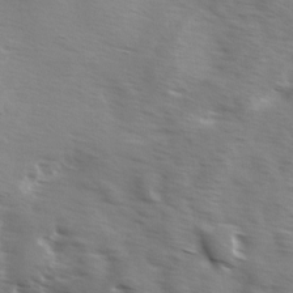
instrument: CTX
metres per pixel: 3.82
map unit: Ave
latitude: 1.0269
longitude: -112.8002
